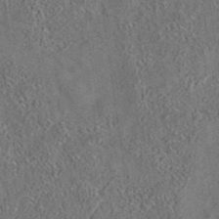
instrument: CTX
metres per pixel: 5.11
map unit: eAb
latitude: 35.3103
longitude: 109.2187
